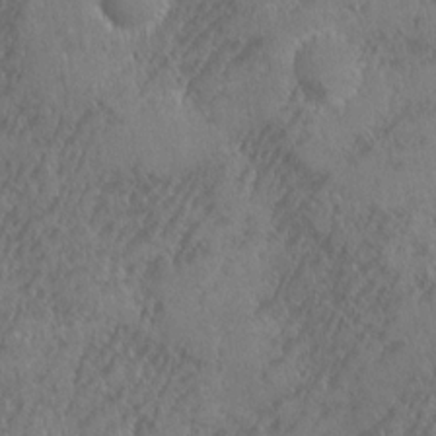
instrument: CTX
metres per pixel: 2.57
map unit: Ave
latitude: -10.4440
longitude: -120.0255
